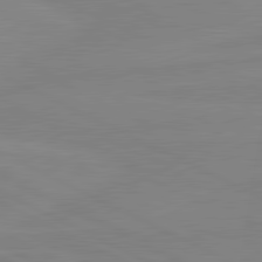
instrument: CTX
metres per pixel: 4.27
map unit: lApd
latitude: 81.3104
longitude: -177.0836
